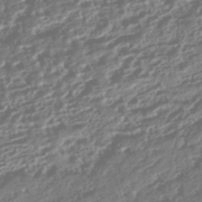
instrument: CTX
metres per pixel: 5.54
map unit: HNhu
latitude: -43.1053
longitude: 104.1794
